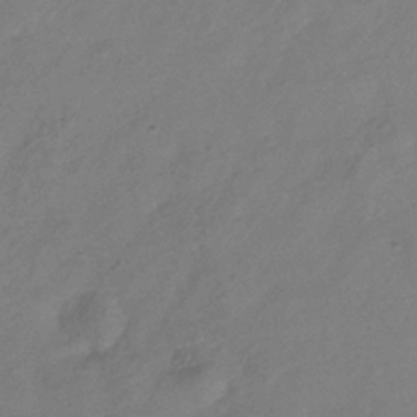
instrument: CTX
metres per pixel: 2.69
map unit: Hve
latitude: -34.2362
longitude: 90.1039
